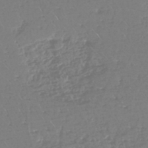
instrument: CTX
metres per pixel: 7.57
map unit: eHh
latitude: -44.8408
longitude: -29.0647
